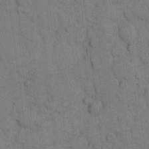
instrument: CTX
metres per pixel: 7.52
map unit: eHh
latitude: 10.2334
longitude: -66.1199
